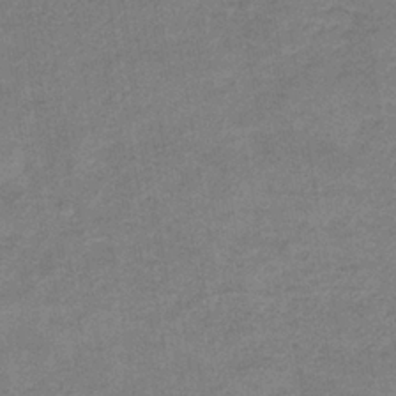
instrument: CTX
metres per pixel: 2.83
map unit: HNb
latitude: -33.8801
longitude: 57.3132
